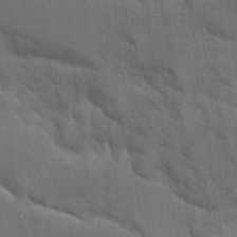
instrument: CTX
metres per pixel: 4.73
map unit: Ave
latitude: 9.9150
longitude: -102.5357
